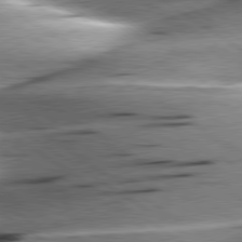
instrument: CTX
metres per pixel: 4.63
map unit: lApd
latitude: 79.5938
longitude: -155.7072
